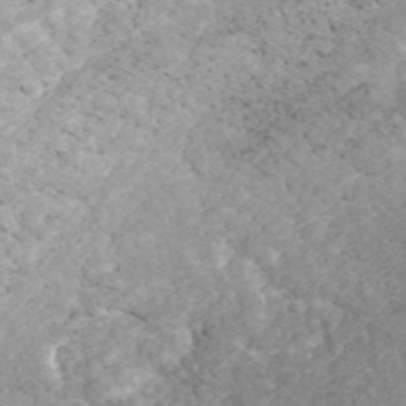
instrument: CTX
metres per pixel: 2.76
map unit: ANa
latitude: 43.0647
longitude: 25.2376
